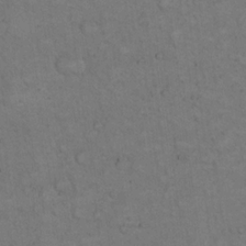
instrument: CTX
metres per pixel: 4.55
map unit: eHh
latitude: 19.8772
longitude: -61.8583
